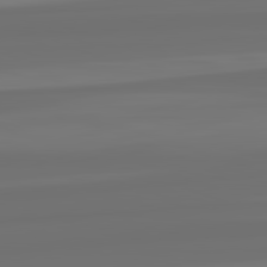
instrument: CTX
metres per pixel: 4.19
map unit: lApd
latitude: 82.5167
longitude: -177.4804
